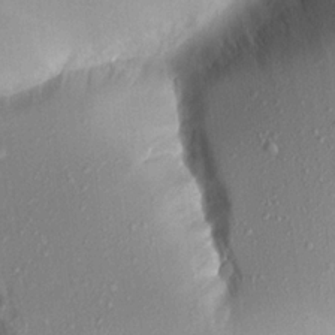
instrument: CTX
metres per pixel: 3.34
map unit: Aa
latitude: 18.6301
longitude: -148.7057
